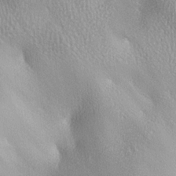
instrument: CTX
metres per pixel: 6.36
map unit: lAa
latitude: -7.3887
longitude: -124.9325
